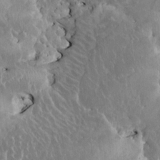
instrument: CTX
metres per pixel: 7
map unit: HNhu
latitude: 4.5357
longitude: 4.4629
